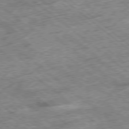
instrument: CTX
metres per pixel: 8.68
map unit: Ap
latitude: -78.9163
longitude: -51.6505
